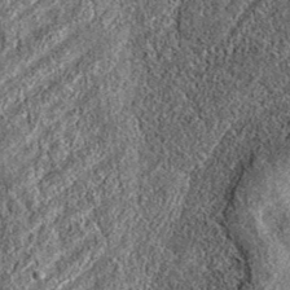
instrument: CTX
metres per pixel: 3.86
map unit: eAb
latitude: 37.6883
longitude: 108.2173
